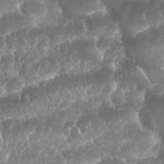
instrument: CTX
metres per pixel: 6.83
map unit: Nhu
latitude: 25.4804
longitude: -61.0836
